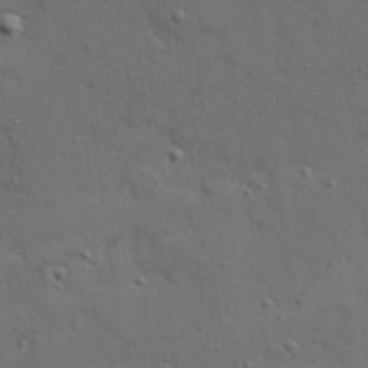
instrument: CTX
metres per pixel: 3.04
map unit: Ave
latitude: 19.0458
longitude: -128.7813
